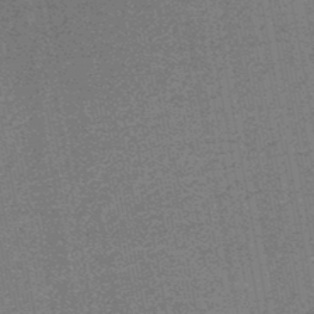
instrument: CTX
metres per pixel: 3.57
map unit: HNb
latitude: -48.1039
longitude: -44.2522
